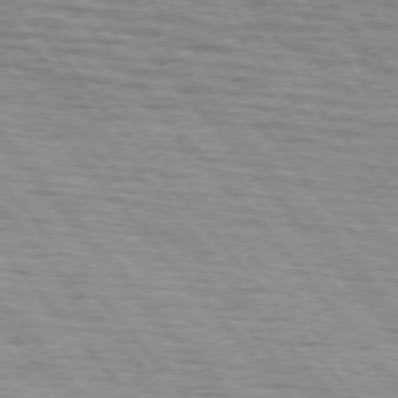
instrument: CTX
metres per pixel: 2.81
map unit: lApd
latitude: 75.5749
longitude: -82.3656
